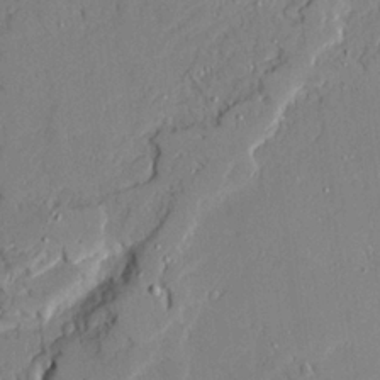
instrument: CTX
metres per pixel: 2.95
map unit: Ave
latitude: 22.3845
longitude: -129.4048
